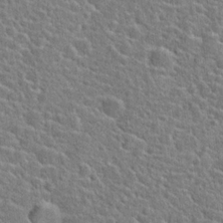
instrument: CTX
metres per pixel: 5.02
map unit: Hto
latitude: 21.1970
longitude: -44.7246
